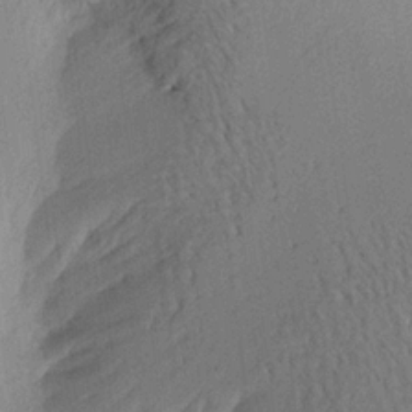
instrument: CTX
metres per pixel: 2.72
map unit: Aa
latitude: 19.3292
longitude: -144.4790
